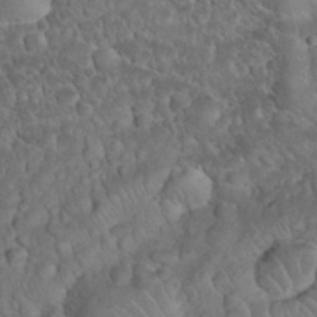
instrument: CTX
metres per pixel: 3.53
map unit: eHh
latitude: 33.2537
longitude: -64.6679
